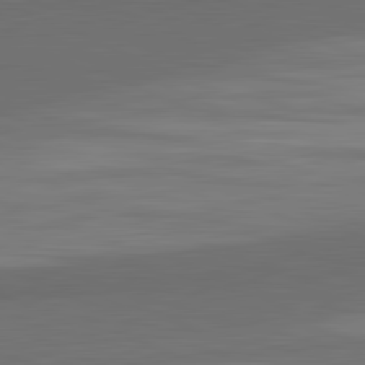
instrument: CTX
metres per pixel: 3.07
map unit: lApd
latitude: 82.1199
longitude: 157.3698
